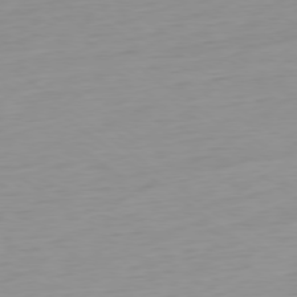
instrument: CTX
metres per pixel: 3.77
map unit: Ap
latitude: -78.9541
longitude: -66.1766
